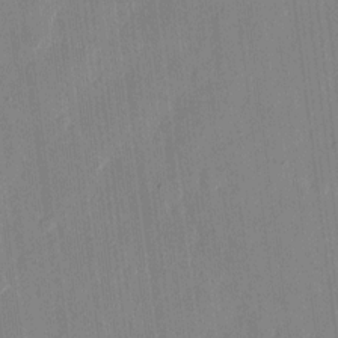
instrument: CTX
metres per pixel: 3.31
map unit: eHh
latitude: 13.2537
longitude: -69.4427
